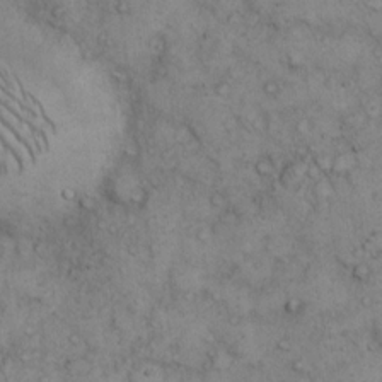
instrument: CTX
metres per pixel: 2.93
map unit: eHh
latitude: 14.5924
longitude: -63.6694
